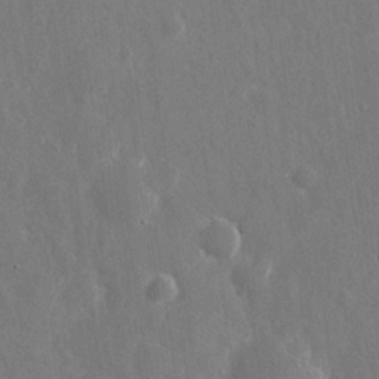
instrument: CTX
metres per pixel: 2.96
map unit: eHh
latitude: 11.1781
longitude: -69.8772
